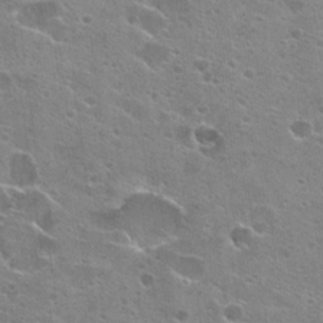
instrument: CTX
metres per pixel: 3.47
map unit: Hto
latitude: 23.5182
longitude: -42.6113
